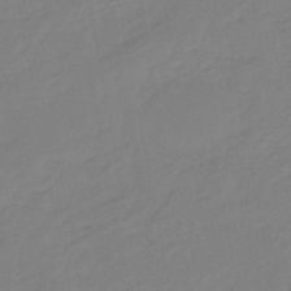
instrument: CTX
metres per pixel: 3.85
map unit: eHb
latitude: -46.2361
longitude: 89.0486
